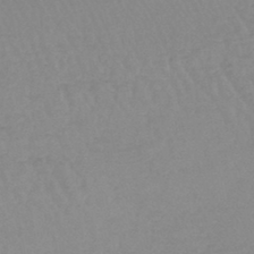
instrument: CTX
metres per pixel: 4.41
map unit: lHb
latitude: -44.1606
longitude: 73.6533
